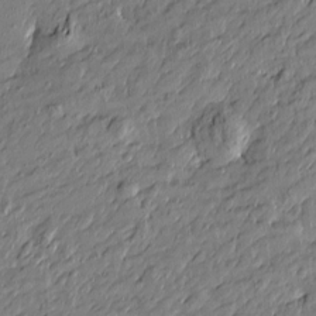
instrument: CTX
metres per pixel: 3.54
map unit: Htu
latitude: -6.9730
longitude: 177.7100
